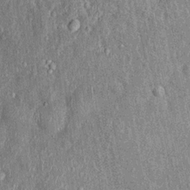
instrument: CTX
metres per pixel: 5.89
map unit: Nhu
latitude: 0.5545
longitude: -16.1766
